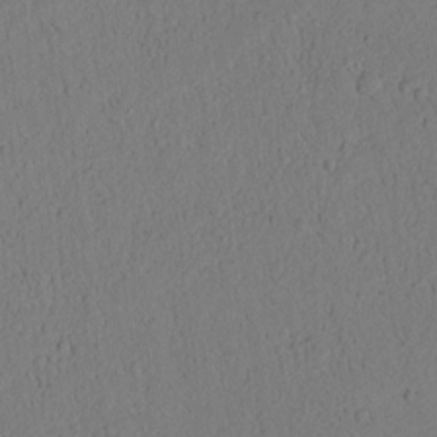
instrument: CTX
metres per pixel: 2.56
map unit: lAvf
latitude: 8.1578
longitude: 169.7855
